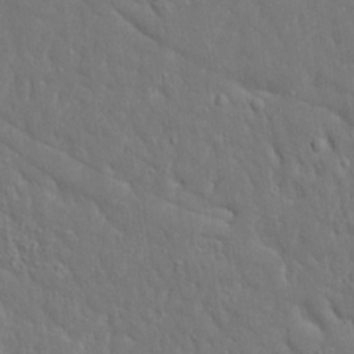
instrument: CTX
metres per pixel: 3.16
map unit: Ave
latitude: 17.7450
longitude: -140.8380
